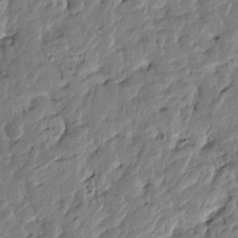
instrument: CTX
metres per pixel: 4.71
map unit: Htu
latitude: -3.8800
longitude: 178.4251
